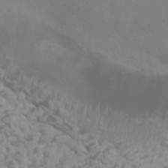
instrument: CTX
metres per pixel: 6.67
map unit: Ht
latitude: 1.7827
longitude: -20.9703
